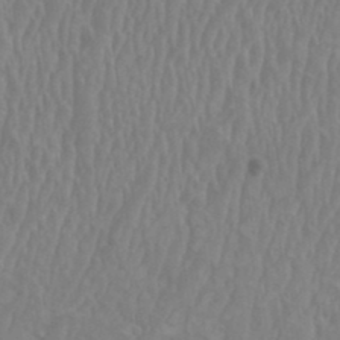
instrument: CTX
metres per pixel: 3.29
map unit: HNhu
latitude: 0.9324
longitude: -0.2522
